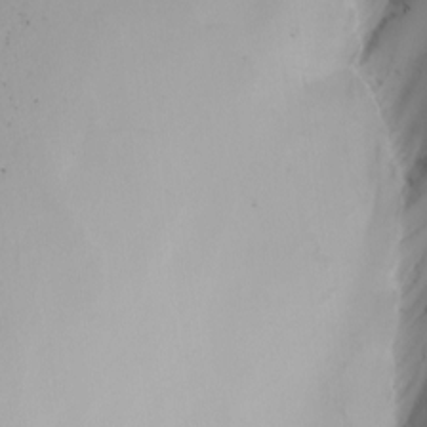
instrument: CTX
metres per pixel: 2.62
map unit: Nhu
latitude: -4.3873
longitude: -91.7828
